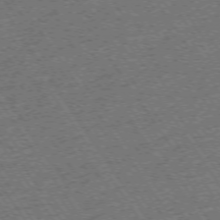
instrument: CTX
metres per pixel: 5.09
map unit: Ap
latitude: -74.6330
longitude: -89.5560
